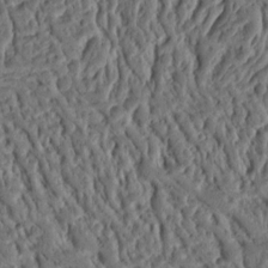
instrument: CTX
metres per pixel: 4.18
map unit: Ht
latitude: 10.0255
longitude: -75.5182
